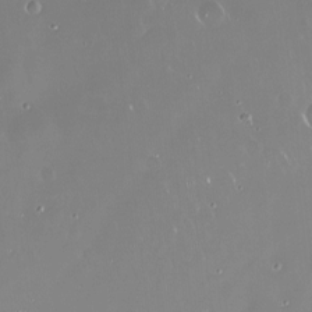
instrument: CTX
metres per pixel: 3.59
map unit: Nve
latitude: -18.4062
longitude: -60.2711
